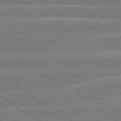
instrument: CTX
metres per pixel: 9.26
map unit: lApd
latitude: 79.7639
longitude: -130.3279
